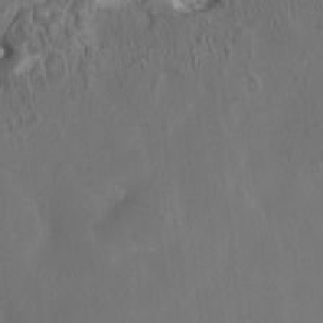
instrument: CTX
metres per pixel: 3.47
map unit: HNhu
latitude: 4.6679
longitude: -3.9150
